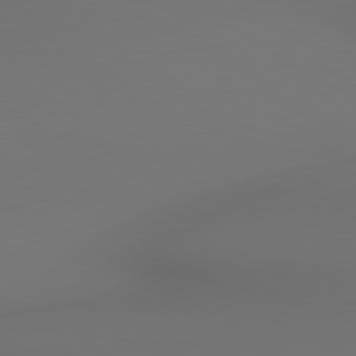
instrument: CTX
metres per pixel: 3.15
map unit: lApd
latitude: 80.3656
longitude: 155.7856
